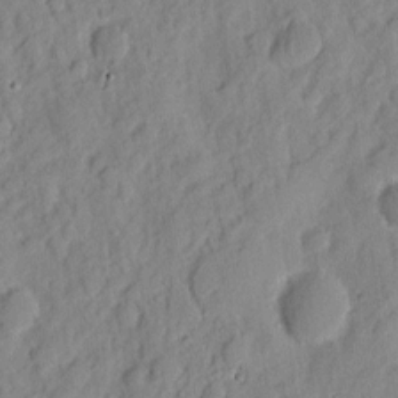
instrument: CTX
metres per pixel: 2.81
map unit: eHh
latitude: 7.9528
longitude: -75.0458
